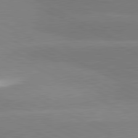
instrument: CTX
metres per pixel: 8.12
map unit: lApd
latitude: 81.2348
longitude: -150.8002
